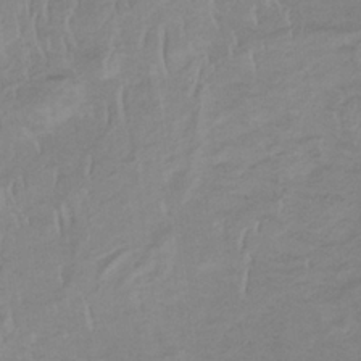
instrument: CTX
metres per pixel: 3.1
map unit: lHb
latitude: -34.0472
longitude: 68.4440
